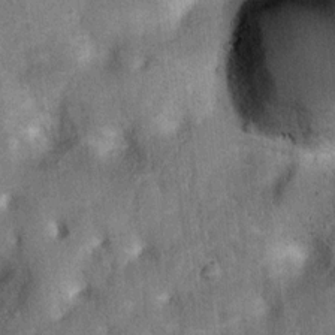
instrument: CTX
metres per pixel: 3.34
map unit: Nhu
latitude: 6.5924
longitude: -23.7072
